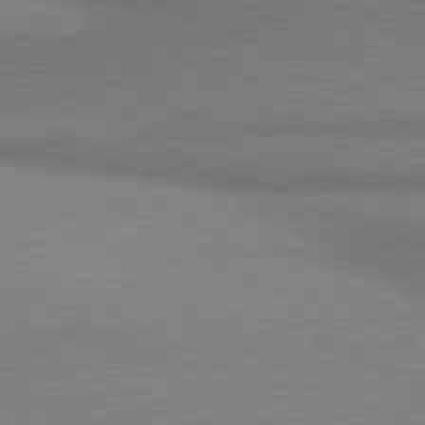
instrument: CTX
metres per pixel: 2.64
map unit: lApd
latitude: 80.3845
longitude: 165.6155
